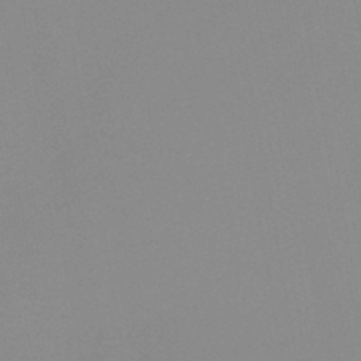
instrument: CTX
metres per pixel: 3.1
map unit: HNb
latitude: -44.8975
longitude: -44.8002
